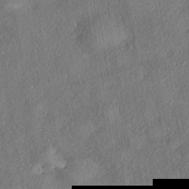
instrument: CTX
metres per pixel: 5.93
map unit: eHh
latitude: -41.9367
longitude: 121.4832
